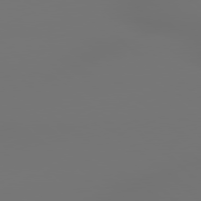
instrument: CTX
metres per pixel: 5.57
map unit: lApd
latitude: 78.9892
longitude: 178.3117
